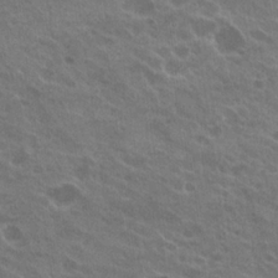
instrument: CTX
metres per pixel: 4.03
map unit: Hto
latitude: 22.7813
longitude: -38.6868
